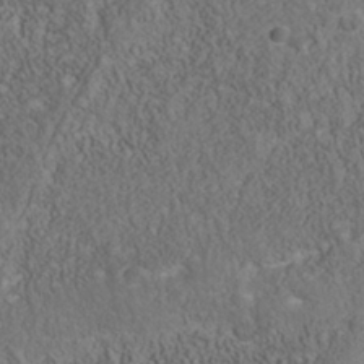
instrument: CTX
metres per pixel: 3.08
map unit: Nhu
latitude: -39.8234
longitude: -84.5546
